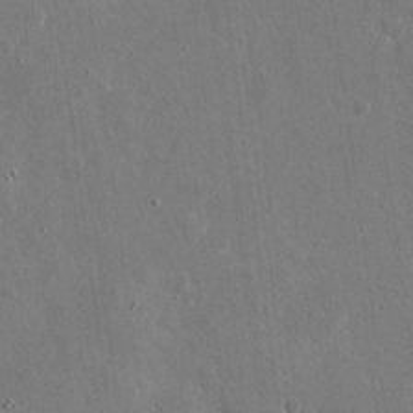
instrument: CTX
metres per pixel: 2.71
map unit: eHh
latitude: 11.1592
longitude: -69.8206
